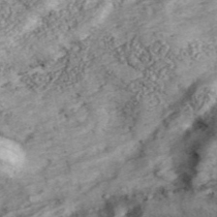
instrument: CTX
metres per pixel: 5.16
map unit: eHh
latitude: 43.7261
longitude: -89.7261
